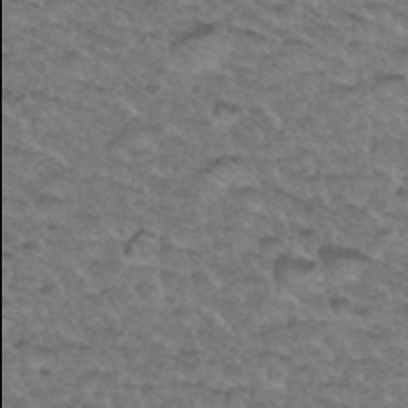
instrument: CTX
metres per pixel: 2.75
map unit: Hto
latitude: 35.9906
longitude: -49.9906
